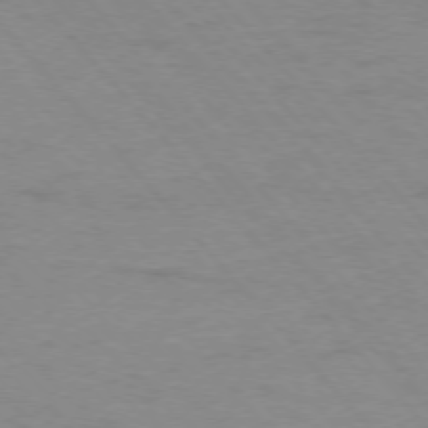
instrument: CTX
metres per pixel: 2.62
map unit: Ap
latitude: -77.0297
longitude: -84.0822
